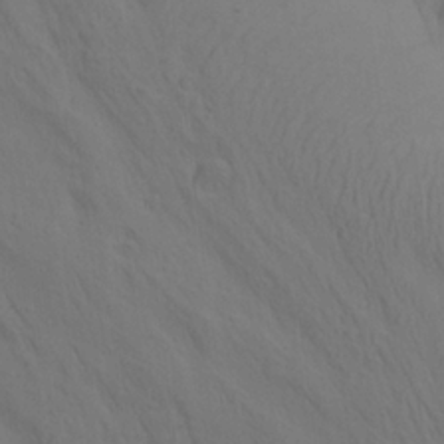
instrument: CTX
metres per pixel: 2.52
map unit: lAa
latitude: 21.9339
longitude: -138.3467
